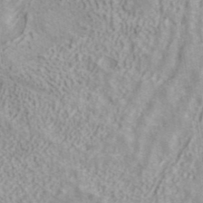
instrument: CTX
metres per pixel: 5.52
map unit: ANa
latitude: 40.9514
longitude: 15.1809
